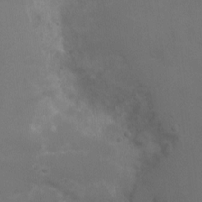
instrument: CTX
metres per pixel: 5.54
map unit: Ht
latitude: -7.0108
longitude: -21.7828
